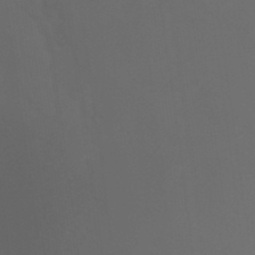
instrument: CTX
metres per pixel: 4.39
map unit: ANa
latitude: 36.9514
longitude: 24.0661
